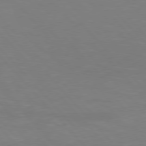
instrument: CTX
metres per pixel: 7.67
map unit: Hpe
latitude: 76.9702
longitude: -163.3482
